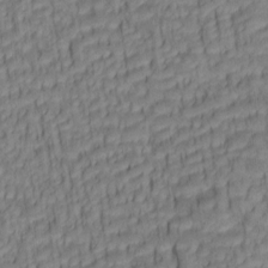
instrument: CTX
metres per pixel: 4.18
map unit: lAa
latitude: 5.8583
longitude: -115.2159
